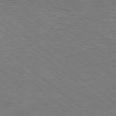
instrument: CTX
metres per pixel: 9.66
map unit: Hpe
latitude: -78.8219
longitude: 17.7856
